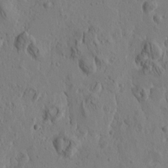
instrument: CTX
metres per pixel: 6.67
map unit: Htu
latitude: -0.7275
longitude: -177.1781
